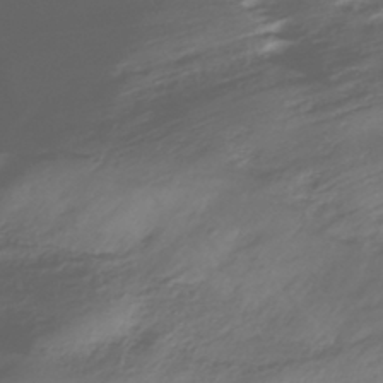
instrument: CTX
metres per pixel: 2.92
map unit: HNhu
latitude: -41.2376
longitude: 100.2172
